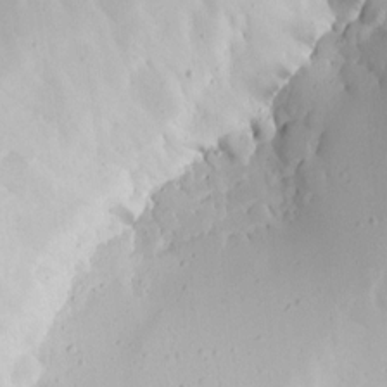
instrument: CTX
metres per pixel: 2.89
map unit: Aa
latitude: 13.1781
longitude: -141.1025
